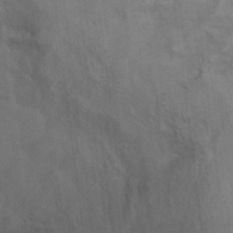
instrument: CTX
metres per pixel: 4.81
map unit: Hto
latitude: 7.7072
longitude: -37.5749
